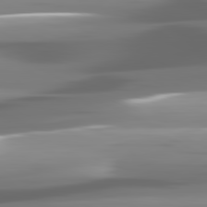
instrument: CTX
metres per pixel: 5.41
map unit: lApd
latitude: 81.6127
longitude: -141.4237
